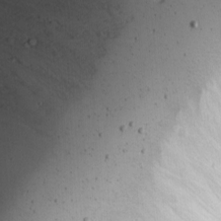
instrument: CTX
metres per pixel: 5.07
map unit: Nhu
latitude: -4.6140
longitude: -82.7813
